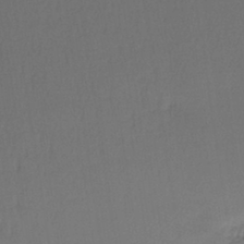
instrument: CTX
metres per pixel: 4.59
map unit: lHb
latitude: -43.5210
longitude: 59.1809
